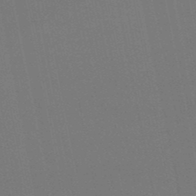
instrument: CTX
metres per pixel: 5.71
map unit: eHb
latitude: -50.2361
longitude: 75.8234
